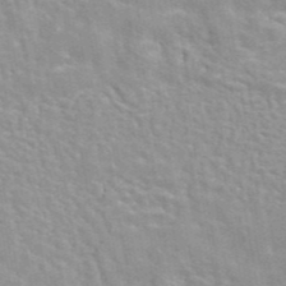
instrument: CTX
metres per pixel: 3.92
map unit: eAb
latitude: 44.1200
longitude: 107.9367
